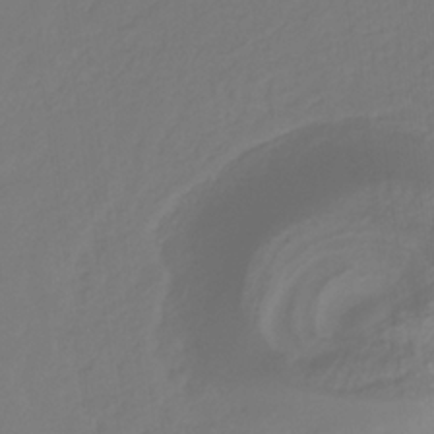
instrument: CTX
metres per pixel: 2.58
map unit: eHb
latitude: -30.1983
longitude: 64.5196
